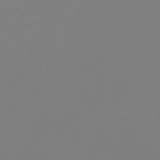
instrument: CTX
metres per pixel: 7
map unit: lHb
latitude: -45.6155
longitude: 59.4076
